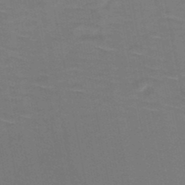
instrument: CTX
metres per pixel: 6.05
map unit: HNb
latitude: -48.8975
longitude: -48.2900
